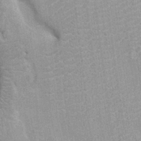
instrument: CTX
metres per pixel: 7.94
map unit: Ht
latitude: -2.4818
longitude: -15.6127
